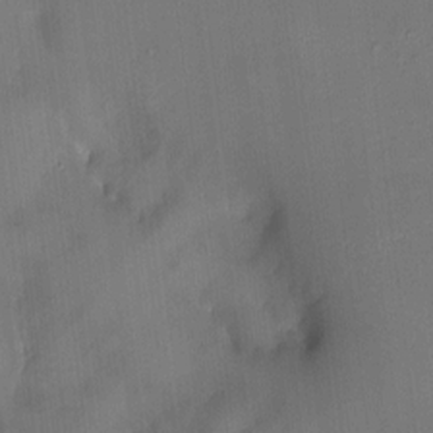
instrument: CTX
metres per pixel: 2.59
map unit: HNhu
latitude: 5.0080
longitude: 12.2740
